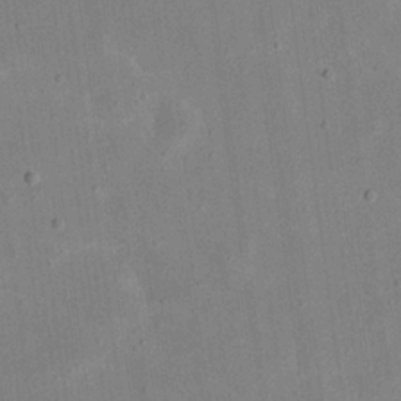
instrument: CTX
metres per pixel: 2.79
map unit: eHh
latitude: 19.8772
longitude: -69.9717
